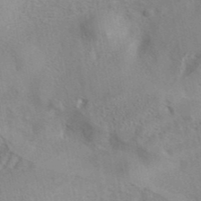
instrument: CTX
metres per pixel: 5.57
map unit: eAb
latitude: 41.1214
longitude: 105.4832
